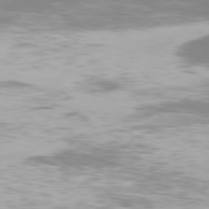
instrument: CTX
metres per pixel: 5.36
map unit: Ap
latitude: -78.5762
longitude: -93.4993
